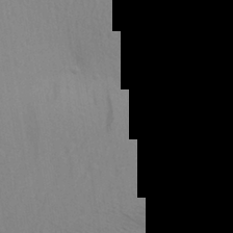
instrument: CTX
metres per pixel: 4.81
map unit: Aa
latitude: 28.6679
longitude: -138.8947
